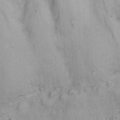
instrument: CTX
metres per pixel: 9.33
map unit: Nhu
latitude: 22.3656
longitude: -66.4601
